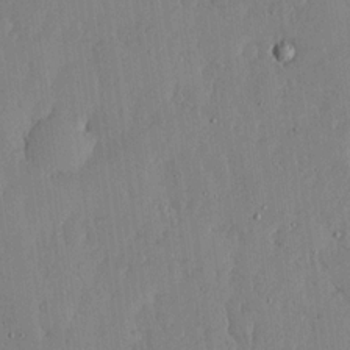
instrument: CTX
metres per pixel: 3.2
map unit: lHvf
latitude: 18.1200
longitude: -116.1011
